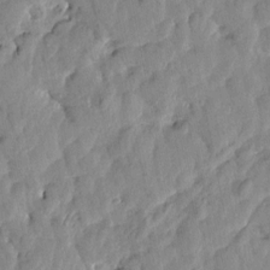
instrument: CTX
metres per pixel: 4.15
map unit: Htu
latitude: 1.8016
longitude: -179.7639
